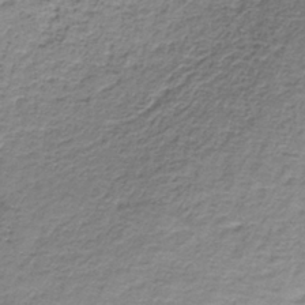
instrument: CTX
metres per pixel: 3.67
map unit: HNb
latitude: -37.4076
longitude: 50.6518
